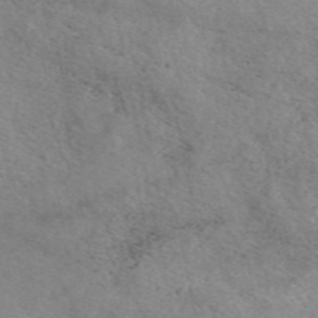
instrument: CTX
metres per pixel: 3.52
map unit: eAb
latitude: 50.3089
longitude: 117.6154
